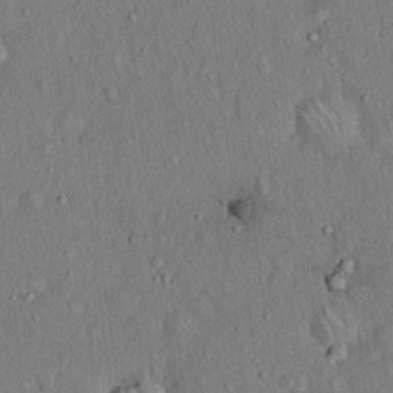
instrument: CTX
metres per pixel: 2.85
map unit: Hto
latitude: 14.8758
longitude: -58.8380
